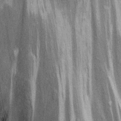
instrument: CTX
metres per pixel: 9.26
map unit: Ht
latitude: 10.2712
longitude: -38.7435
